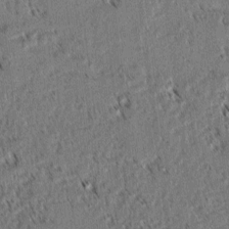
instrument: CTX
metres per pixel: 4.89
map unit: lAvf
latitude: 2.3845
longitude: -105.8017
